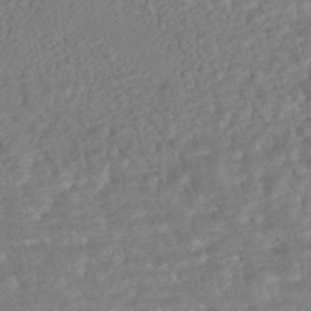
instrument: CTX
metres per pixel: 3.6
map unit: HNhu
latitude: -45.2943
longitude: 100.2550
